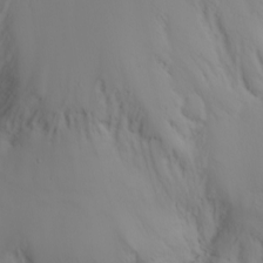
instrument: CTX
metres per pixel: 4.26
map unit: Nhu
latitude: -6.7085
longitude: -90.7246
